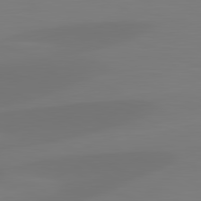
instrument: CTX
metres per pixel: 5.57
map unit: lApd
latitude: 81.7639
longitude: 128.0094
